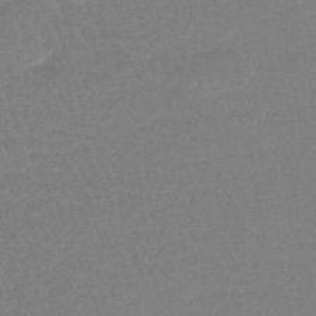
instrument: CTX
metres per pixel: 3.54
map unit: lHb
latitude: -44.4251
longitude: 77.9745
